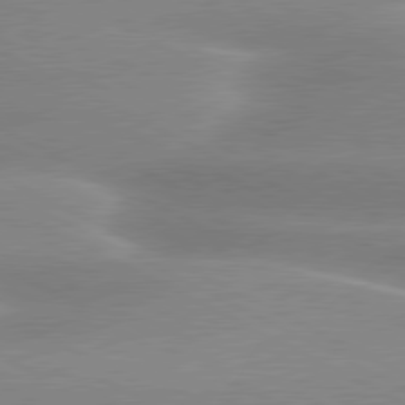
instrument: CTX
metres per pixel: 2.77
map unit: lApd
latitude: 80.1200
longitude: -136.4412
